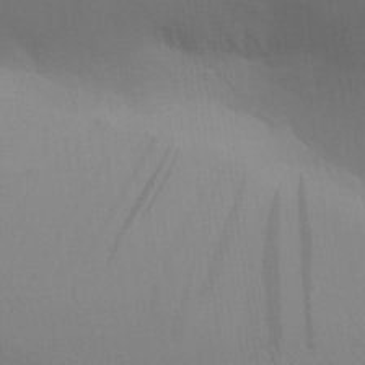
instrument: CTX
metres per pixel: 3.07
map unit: Aa
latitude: 25.7071
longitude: -143.0081
